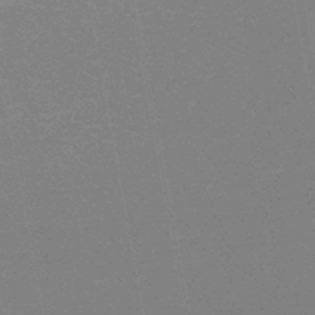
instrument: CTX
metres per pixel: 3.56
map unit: HNhu
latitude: -47.1431
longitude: 99.8233
